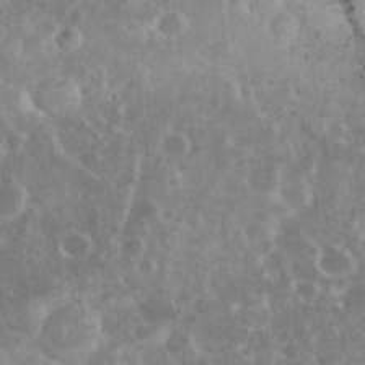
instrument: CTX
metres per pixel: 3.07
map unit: eHh
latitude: 35.1970
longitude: -62.1200
